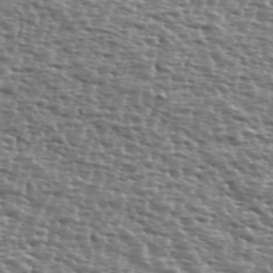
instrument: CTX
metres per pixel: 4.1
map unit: Ave
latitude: 39.2915
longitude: -111.9150
